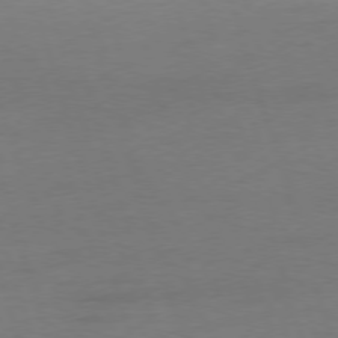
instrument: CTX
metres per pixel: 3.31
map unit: Ap
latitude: -75.9745
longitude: -73.5183
